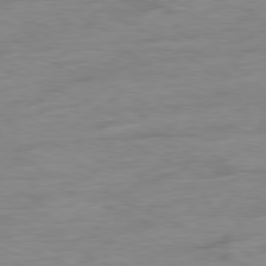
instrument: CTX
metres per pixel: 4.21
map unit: Ap
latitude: -80.4440
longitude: -92.0255
